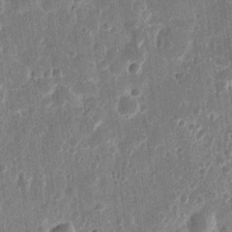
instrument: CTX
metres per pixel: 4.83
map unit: eHh
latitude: 11.4238
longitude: -73.0270
